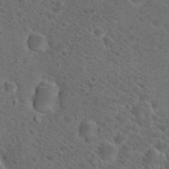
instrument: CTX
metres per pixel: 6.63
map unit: Hto
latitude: 19.9150
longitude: -38.3467
